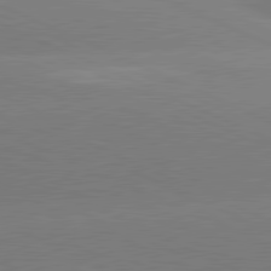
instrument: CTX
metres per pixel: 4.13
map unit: lApd
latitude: 81.1403
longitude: -155.8583
